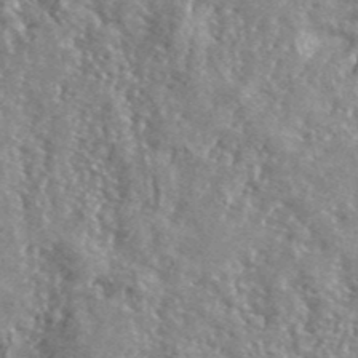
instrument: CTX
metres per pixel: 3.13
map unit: lHvf
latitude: 42.2523
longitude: -89.7072
